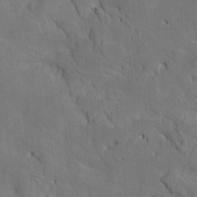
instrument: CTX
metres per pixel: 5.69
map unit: Htu
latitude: -7.0486
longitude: -66.6490
